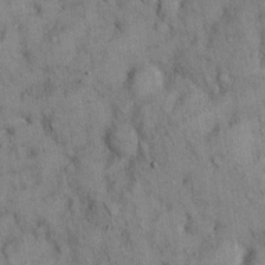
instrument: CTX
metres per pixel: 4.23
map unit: Hto
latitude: 12.7246
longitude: -60.2144
